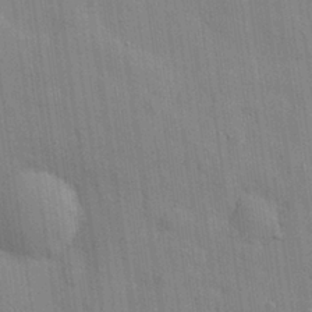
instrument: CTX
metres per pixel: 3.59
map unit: eHh
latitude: 28.9702
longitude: -74.8569
